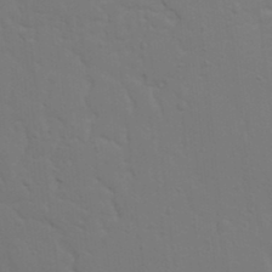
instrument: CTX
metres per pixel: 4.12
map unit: Nhu
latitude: 22.1578
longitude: -73.2348
